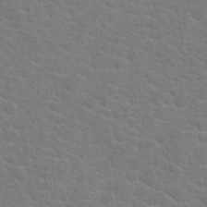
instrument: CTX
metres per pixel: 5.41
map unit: Hto
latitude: 19.8772
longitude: -44.1011
